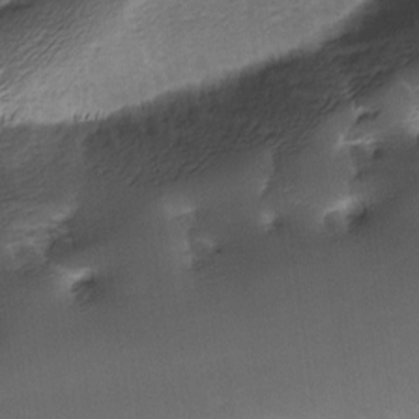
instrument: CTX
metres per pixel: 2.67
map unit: lAa
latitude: -6.4629
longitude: -123.5182
